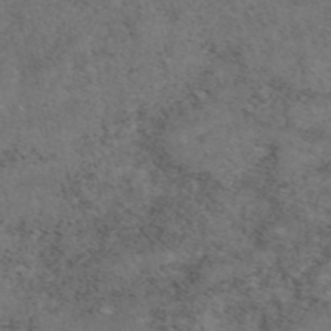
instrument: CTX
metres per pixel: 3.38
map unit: eAb
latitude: 46.8002
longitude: 118.2928
